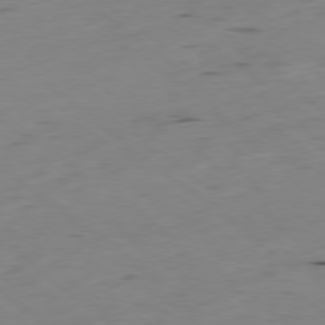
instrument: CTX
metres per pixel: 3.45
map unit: Hpe
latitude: -78.9541
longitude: 16.4062
